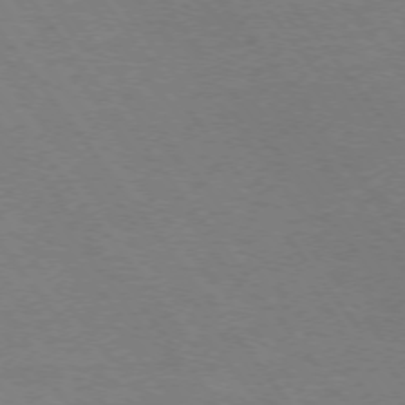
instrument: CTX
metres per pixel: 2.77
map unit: Ap
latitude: -75.3132
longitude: -75.1970
